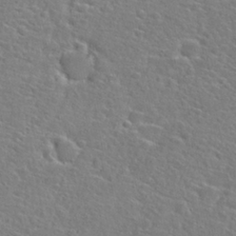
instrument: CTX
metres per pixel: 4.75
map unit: Hto
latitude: 25.7638
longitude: -48.0822
